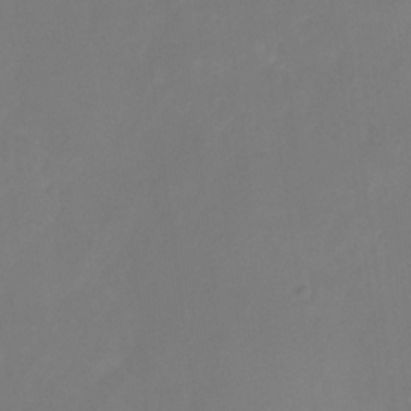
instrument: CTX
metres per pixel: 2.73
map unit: HNhu
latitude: -27.8044
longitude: 75.0865
